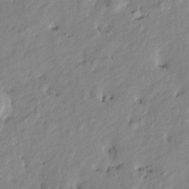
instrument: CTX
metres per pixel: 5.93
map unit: Htu
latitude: -9.5021
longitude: 177.0675
